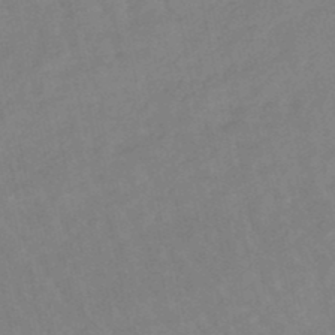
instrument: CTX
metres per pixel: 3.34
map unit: lHb
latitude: -48.3307
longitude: 75.8234
